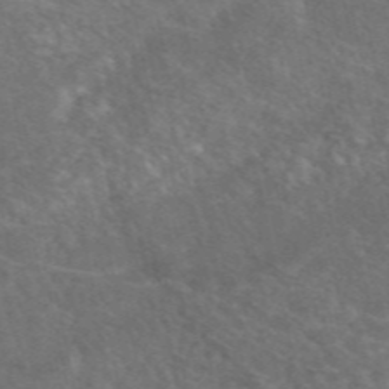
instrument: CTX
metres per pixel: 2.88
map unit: eAb
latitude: 48.6302
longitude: 118.2173
